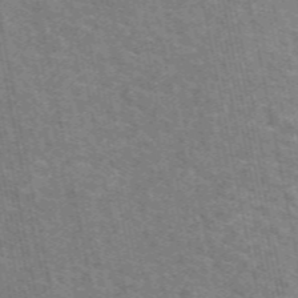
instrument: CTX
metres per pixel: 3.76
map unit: eAb
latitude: 51.1970
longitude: 112.2362
